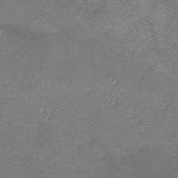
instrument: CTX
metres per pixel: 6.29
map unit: lHvf
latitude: -13.9178
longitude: -103.4993
